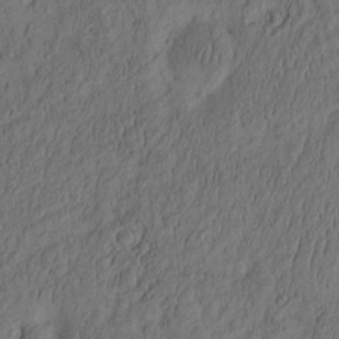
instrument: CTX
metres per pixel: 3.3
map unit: eHh
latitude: -2.7085
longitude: 17.0487
